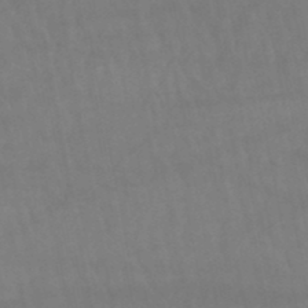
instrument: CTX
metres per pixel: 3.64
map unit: lHb
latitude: -47.3320
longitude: 75.5211
